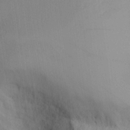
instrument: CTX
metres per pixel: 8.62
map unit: Aa
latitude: 26.1389
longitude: -132.4790
